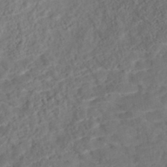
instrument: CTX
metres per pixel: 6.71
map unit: Nhe
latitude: -47.5966
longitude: -172.4223
